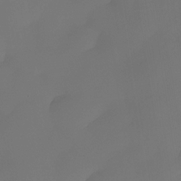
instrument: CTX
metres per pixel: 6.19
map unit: Nhe
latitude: -33.7289
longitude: -143.1781
